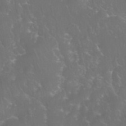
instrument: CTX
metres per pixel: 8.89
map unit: Nhu
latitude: 28.2711
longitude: -65.6316
